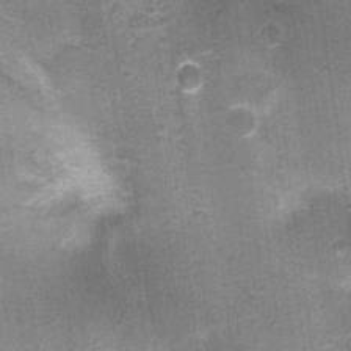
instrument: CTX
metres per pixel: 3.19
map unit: Nhu
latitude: 2.7813
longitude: -17.3859
